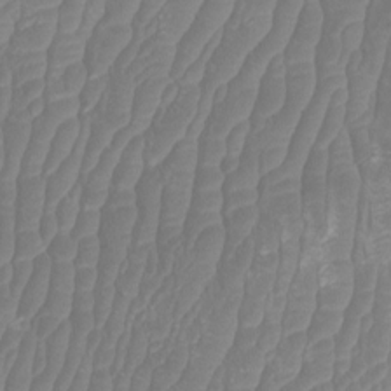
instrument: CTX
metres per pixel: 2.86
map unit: Htu
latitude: 3.0836
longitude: -20.4979
